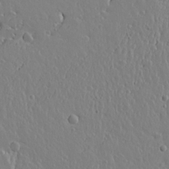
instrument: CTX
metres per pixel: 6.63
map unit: lAvf
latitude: 15.0270
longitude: -126.5924
